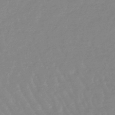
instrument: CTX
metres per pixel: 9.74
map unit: lHb
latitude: -48.1795
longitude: 77.7478
